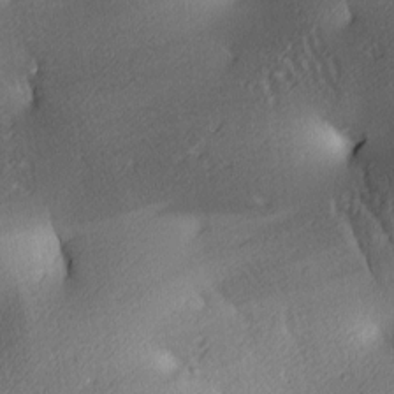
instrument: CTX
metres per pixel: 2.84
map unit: lAa
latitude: 4.0444
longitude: -116.3278
